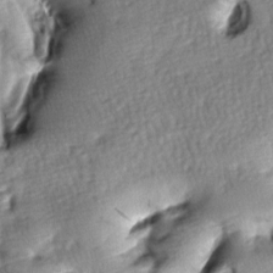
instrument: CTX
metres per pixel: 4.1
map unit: lAa
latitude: -8.0472
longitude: -126.5168
